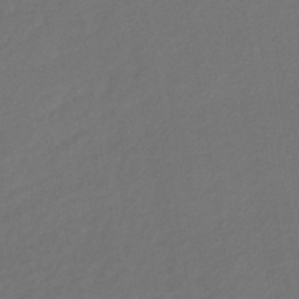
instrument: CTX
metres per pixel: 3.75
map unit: lHb
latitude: -39.5588
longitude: 69.1998
